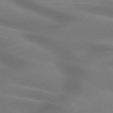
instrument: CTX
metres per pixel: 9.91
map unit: lApd
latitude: 74.8002
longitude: -59.4993
